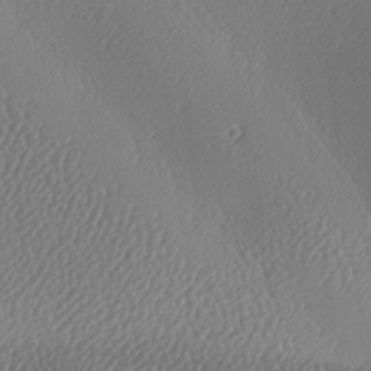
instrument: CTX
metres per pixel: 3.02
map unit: lAa
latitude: -9.3132
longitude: -128.1389
